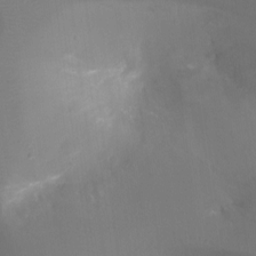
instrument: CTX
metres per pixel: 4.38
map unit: Ht
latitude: -17.5966
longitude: -43.9150
